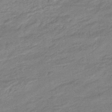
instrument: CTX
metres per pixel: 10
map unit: HNhu
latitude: -46.1983
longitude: 91.2376
